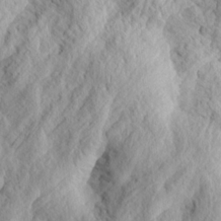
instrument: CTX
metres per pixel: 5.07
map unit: lHvf
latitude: 14.8380
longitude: 178.5384
